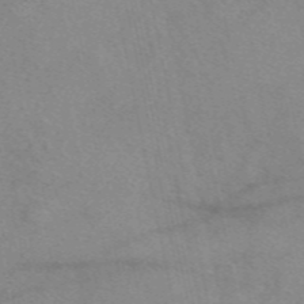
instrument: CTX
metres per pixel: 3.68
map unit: eAb
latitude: 48.4412
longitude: 111.1809
